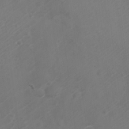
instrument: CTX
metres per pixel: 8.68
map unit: Nve
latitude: -20.8030
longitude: 106.6897
